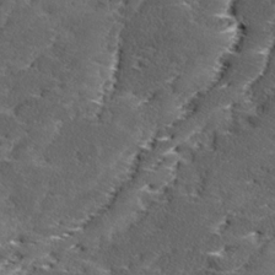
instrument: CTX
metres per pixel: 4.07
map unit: Ave
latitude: 17.1592
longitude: -136.7247
